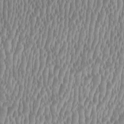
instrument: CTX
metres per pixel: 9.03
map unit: HNhu
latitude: 0.3278
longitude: -0.1766
